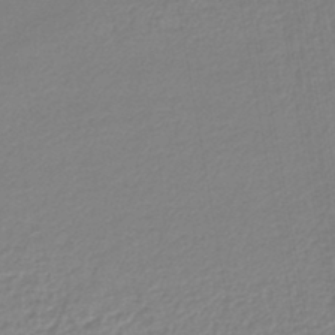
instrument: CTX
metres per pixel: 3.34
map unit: lHb
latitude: -44.3873
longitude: 61.7100
